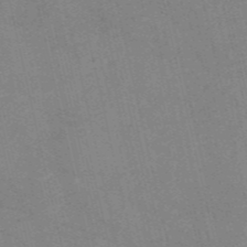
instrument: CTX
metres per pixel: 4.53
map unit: HNb
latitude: -55.2187
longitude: -38.1578
